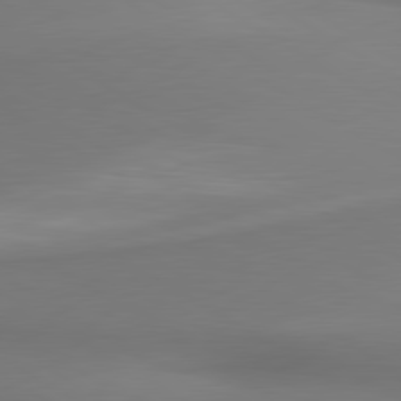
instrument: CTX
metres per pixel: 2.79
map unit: lApd
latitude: 80.0822
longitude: 174.8219
